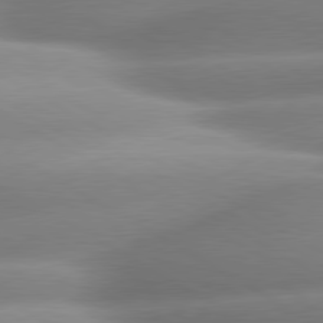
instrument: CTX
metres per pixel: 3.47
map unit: lApd
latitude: 80.0633
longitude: -157.8772
